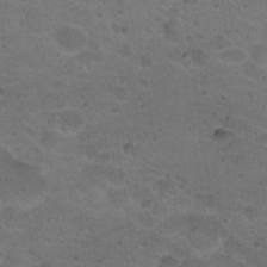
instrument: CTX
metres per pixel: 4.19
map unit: Nhu
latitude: 18.3467
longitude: -32.9892
